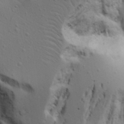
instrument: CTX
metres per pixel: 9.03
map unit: Aa
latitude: 18.4412
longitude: -125.9906
